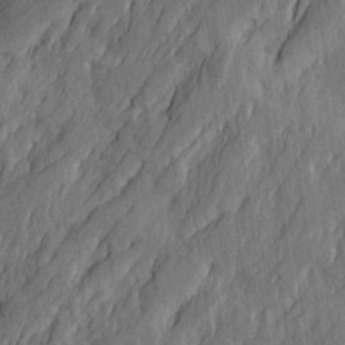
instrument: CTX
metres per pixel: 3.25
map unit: Htu
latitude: -4.0850
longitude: -177.5560
